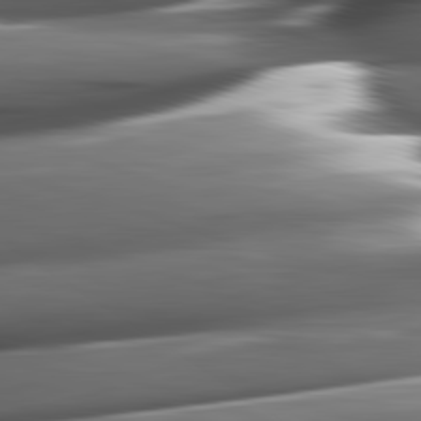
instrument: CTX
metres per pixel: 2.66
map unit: lApd
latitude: 82.5167
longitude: -144.9136
